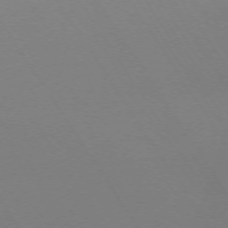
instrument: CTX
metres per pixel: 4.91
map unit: Ap
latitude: -73.8611
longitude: -72.5924
